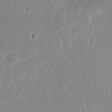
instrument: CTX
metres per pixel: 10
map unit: eHh
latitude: 14.7436
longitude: -72.4034
